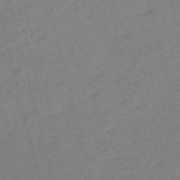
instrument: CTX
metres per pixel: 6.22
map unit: HNb
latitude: -54.1228
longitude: -46.5168
